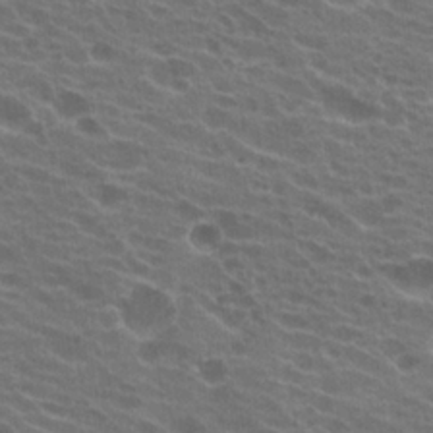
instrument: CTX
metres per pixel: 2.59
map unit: Hto
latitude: 22.3656
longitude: -38.3467
